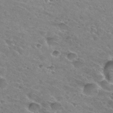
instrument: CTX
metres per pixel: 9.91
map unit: Hto
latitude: 31.6505
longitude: -45.9150
